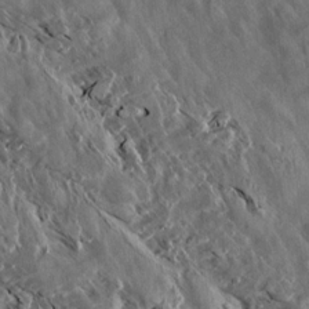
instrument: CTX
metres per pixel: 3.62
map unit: Aa
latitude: 13.6694
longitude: -143.6505
